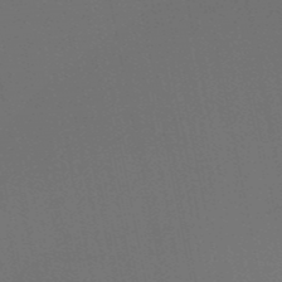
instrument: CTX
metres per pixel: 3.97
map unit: HNb
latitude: -51.7289
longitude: -47.0459
